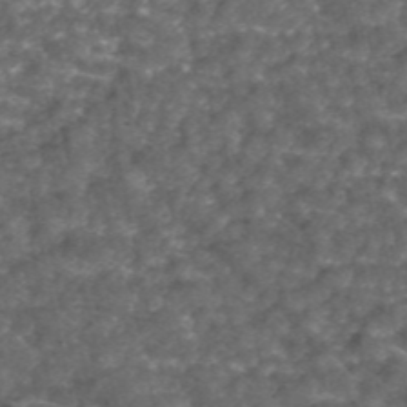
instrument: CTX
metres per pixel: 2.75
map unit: ANa
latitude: 44.3845
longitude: 29.9178
